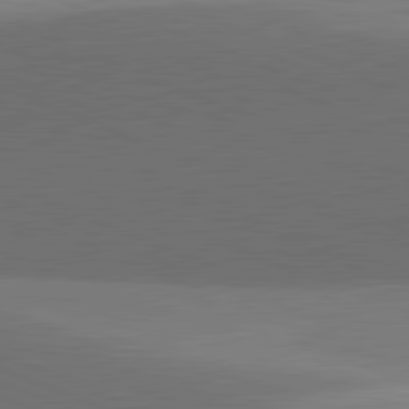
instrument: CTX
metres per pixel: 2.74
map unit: lApd
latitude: 81.8205
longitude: 137.5021
